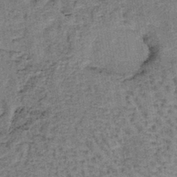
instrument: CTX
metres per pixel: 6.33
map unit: lHb
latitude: -40.5951
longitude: 57.8800
